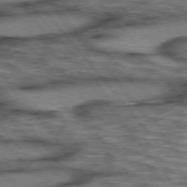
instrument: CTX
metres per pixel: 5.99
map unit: lApd
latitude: 75.8017
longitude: -48.8947
